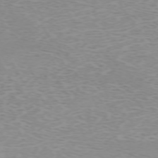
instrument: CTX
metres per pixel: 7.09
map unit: Hpe
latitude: -71.9178
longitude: 12.5952
